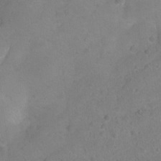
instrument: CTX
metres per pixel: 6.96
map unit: eHh
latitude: 1.8205
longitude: -56.0255
